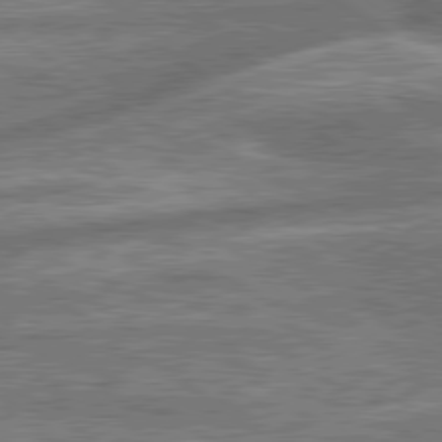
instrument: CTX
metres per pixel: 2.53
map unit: lApd
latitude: 79.8961
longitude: -170.8947
